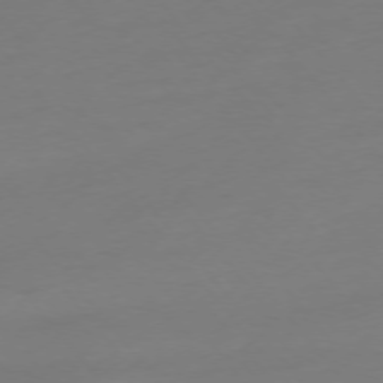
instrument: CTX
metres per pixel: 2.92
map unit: Hpe
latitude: -75.7289
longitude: -15.2348
